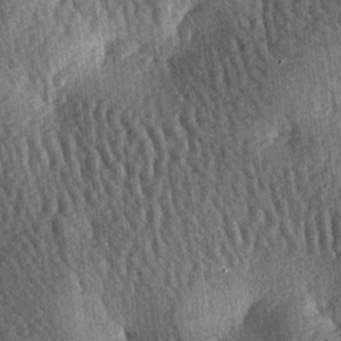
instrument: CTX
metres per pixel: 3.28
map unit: lAa
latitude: -7.1431
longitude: -127.8017
